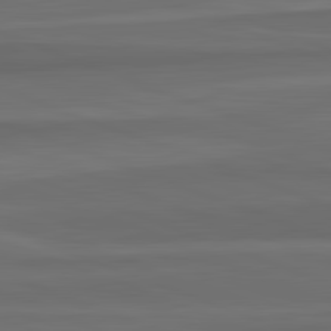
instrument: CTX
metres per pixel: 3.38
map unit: lApd
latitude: 82.6868
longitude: 176.9920
